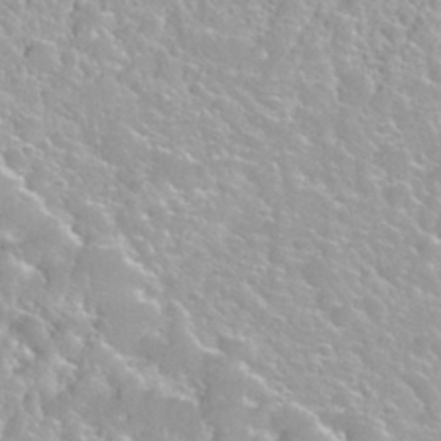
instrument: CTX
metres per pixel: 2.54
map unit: Nhu
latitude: 27.9906
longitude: -51.7071
